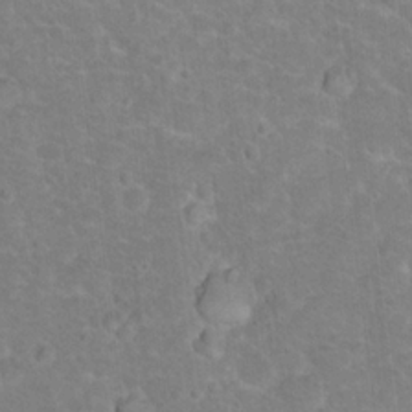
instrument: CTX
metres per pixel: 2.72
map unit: Nhu
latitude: 17.3293
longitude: -32.3656
